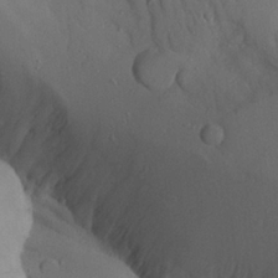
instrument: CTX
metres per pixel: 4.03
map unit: Aa
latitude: 23.9906
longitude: -132.1200
